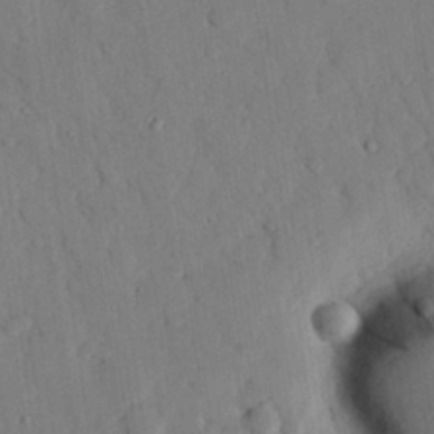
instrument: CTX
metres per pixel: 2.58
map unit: eHh
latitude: 26.7435
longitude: -80.1956
